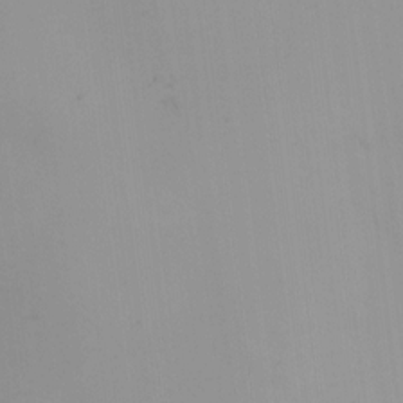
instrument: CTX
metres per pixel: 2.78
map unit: HNhu
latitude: 7.7827
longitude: -0.3089
